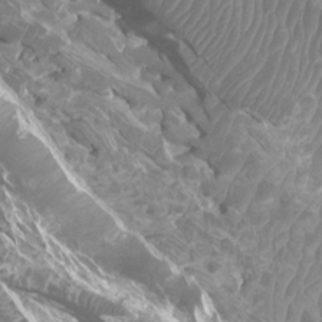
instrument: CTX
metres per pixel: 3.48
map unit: Htu
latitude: 2.2711
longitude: -20.1200
